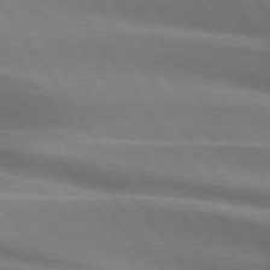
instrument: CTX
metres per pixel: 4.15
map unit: lApd
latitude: 74.4979
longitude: -63.5749
